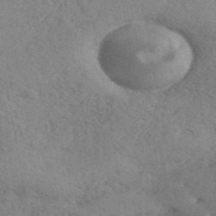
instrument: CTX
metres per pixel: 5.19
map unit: ANa
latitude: 41.5938
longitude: 52.2361
